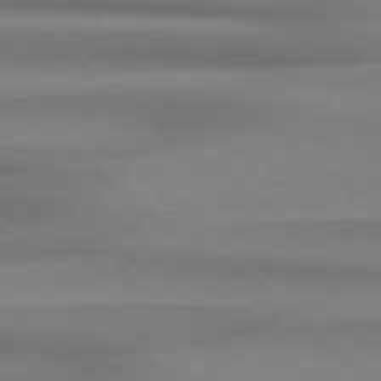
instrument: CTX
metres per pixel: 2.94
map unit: Hpe
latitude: 78.8569
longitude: -133.0081
